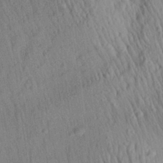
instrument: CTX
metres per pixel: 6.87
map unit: Aa
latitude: 27.5749
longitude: -141.2725
